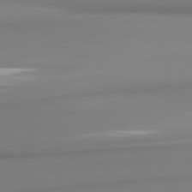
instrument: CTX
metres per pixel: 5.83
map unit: lApd
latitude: 81.2726
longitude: 177.1242
